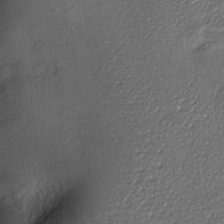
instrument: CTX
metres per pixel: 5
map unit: Htu
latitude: -6.9541
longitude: 159.1998
